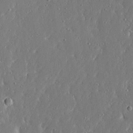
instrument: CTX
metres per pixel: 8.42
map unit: Ave
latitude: 18.1955
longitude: -139.6505
